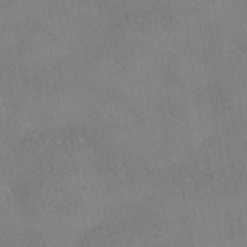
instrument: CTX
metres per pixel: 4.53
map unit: ANa
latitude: -40.7652
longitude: 102.2928
